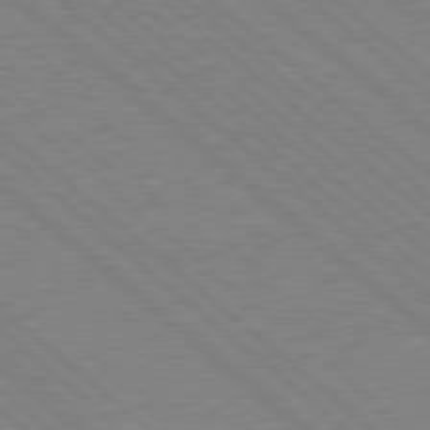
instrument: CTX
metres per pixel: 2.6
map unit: Hpe
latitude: 78.2523
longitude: -123.5182
